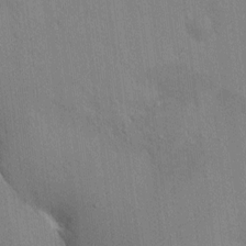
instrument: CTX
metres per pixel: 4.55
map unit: HNhu
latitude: 7.4426
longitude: -5.0080
